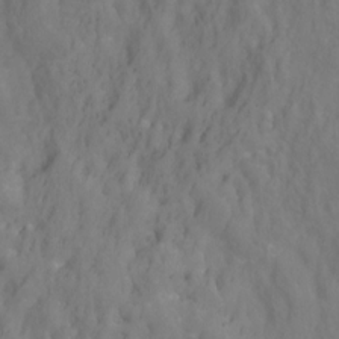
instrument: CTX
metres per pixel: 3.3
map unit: Ht
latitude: -1.4833
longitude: -33.6505
